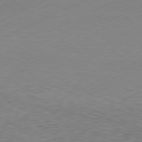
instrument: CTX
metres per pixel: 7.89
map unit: Hpe
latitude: -81.9556
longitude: 13.3888
